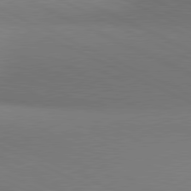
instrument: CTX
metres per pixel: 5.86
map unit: lApd
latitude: 81.0080
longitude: 144.3306
